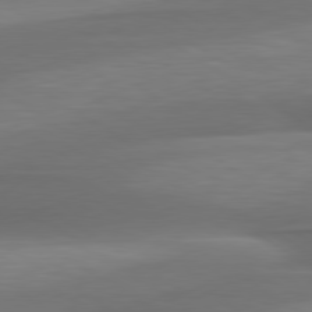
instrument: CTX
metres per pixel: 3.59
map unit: lApd
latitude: 79.7639
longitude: -87.4426
